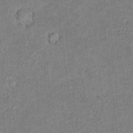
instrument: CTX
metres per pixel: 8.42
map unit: lAvf
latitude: 8.2145
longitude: 168.0661
